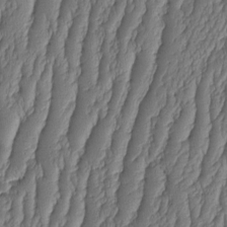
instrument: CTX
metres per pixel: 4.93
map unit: HNhu
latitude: -2.2550
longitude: 13.6722
